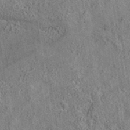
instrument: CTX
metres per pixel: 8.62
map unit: eAb
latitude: 35.6505
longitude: 114.7652
